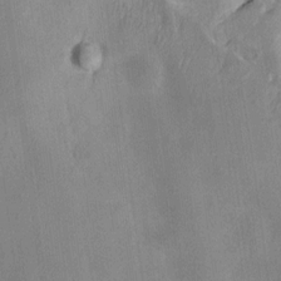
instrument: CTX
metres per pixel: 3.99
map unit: HNhu
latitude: 6.0444
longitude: -6.5735
